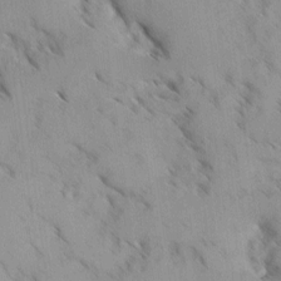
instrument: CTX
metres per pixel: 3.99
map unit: Ave
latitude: 8.6869
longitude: -103.9528
